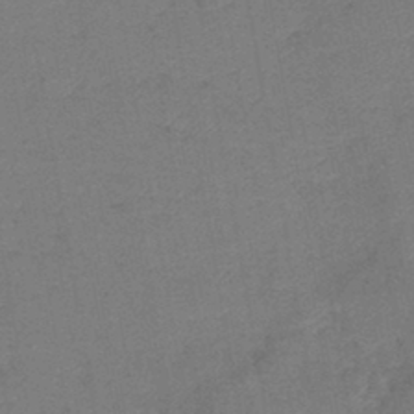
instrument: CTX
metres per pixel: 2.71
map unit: lHb
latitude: -42.2172
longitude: 79.9178
